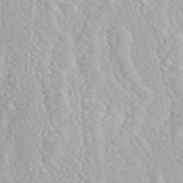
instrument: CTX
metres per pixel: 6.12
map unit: eAb
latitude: 48.9325
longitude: 119.1431
